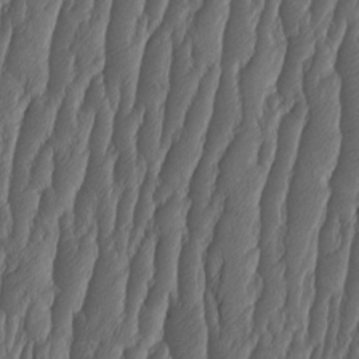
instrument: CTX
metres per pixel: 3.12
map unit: HNhu
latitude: -1.5211
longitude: 13.6533
